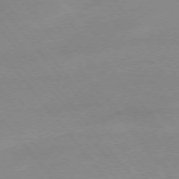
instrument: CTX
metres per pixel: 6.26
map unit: Hpe
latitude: -76.1039
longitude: -15.7639
